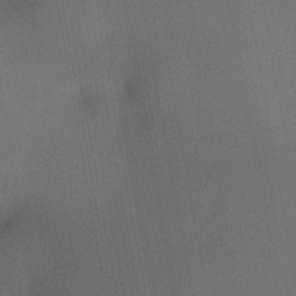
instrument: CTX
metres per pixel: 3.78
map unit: HNhu
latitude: 12.9136
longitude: 11.0864
